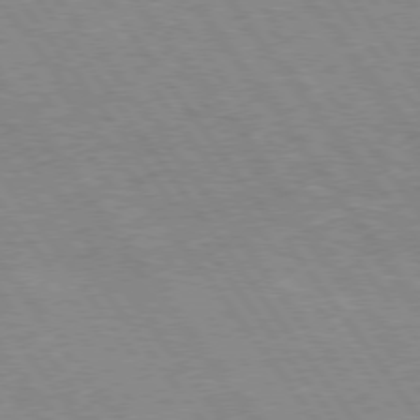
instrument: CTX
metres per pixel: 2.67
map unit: Hpe
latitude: 75.4049
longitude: -142.5735
